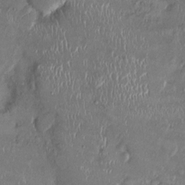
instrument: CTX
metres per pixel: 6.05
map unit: Ht
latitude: -1.5399
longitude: -13.7450
